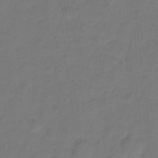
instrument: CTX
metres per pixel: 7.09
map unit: Hto
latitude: -1.8612
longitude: -34.4034
